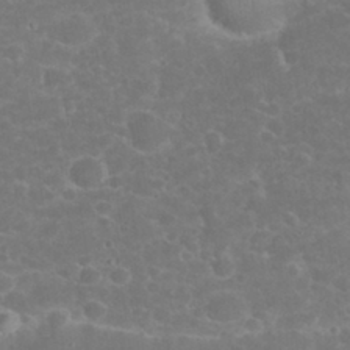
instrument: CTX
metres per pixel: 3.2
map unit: eHh
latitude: 32.4034
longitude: -60.8758
